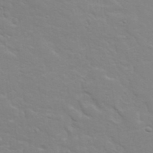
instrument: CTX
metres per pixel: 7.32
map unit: Aa
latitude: 32.4412
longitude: -133.7072
